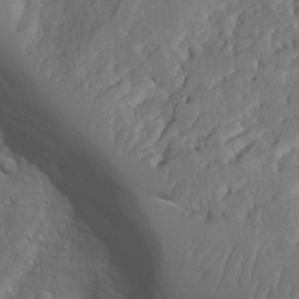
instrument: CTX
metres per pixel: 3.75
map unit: Aa
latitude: 23.4048
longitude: -131.5938
